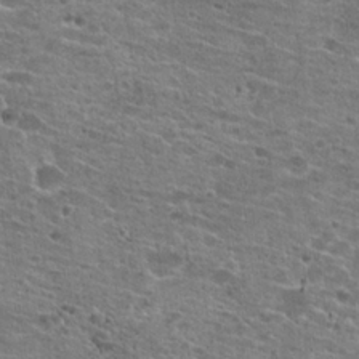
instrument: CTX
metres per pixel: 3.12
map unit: Hto
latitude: 21.7639
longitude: -42.3278
